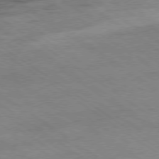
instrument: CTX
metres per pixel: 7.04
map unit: Hpe
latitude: -78.8975
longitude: -21.7828
